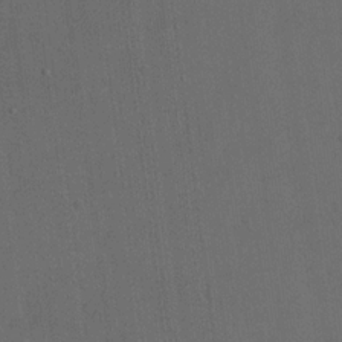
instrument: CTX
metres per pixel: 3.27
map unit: eHh
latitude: 19.1214
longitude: -65.3293
